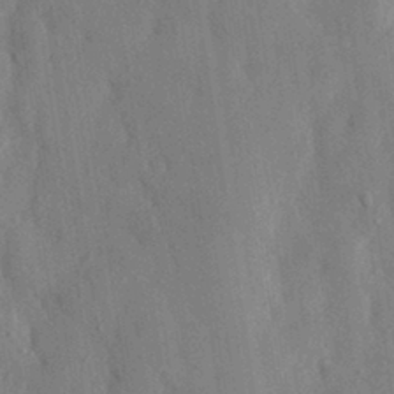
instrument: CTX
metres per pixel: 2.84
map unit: eHh
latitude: 30.2523
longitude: -76.6490
